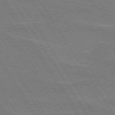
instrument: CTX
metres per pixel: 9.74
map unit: lApd
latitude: 73.9528
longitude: -56.1388
